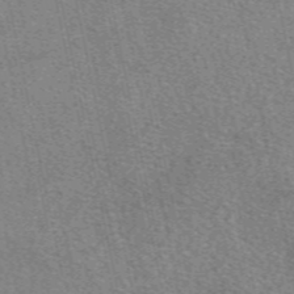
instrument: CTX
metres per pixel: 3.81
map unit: eAb
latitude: 49.8016
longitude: 107.6911
